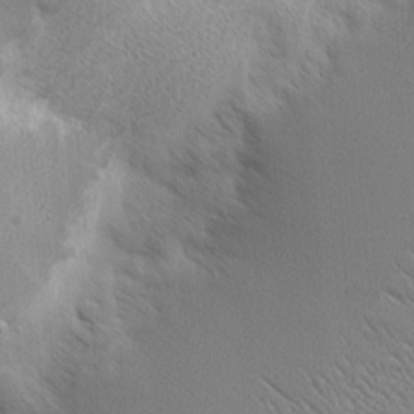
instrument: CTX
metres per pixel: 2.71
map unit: Nhu
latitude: 2.2333
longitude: -76.8191
